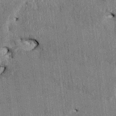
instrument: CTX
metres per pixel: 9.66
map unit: HNhu
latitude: 1.7638
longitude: -5.5560
